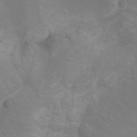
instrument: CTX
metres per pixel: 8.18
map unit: Htu
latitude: -0.7841
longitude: -75.0081
